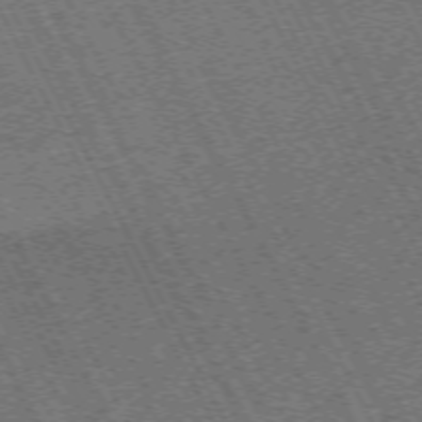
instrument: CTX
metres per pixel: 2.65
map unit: Hpe
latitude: -71.7100
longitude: 10.6519
